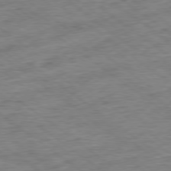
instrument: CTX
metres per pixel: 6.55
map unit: Ap
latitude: -79.1809
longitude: -49.7639
